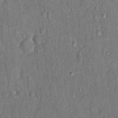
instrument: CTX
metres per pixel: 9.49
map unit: Hto
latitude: 18.2900
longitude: -61.3859
